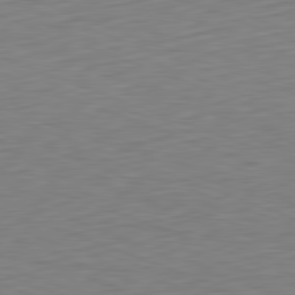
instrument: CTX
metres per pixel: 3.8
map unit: Hpe
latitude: -82.3684
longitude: 15.3888
